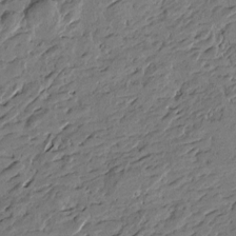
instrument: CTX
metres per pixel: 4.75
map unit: Htu
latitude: -3.7288
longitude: -177.1025
